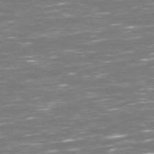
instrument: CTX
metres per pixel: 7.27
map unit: Hpe
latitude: 72.7436
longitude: -126.2901
